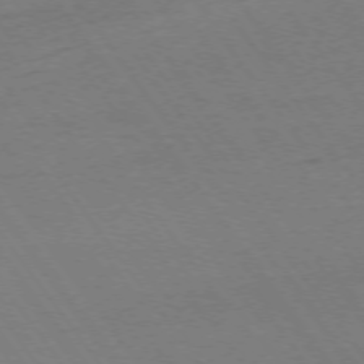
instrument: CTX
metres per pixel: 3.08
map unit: Ap
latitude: -74.7464
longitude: -77.7449
